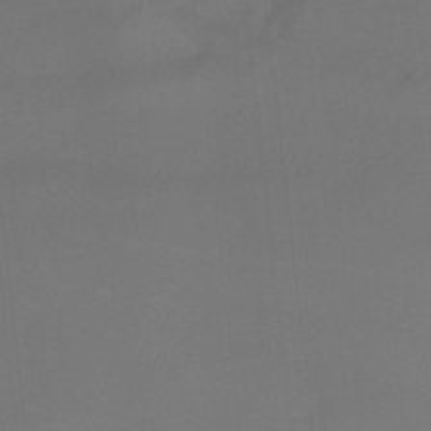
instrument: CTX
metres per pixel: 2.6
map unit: Htu
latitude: -7.6722
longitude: -49.6316
